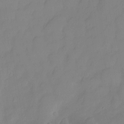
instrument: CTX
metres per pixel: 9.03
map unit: HNhu
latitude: -23.6911
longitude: 50.3306
